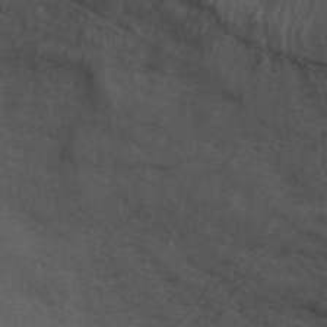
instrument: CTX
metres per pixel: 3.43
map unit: ANa
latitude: 39.6883
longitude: 29.7478
